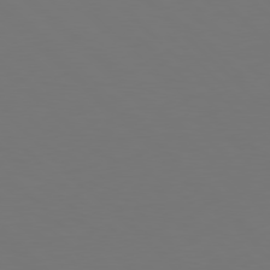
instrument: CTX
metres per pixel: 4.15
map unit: Hpe
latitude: 77.9717
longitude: -174.9325
